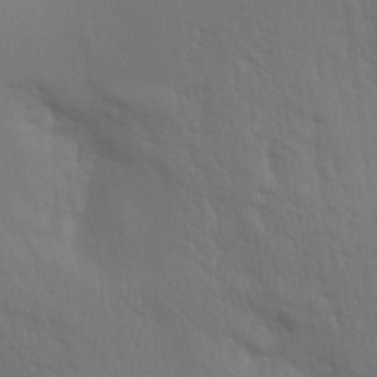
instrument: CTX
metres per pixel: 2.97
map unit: Aa
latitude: 14.9703
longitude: -147.4427
